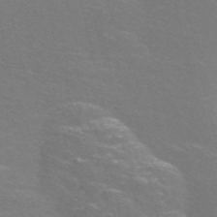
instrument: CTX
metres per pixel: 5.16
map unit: Nve
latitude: -56.8975
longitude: 52.8597
